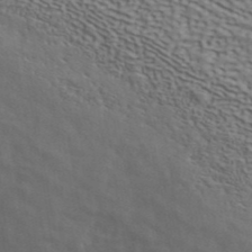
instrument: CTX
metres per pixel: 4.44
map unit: ANa
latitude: 42.1956
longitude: 50.1227
